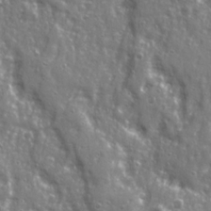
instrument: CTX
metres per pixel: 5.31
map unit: Ave
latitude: 22.5357
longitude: -133.3671
